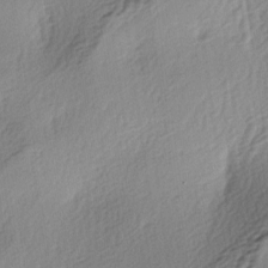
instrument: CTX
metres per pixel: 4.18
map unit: lAa
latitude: -3.9745
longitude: -123.8394
